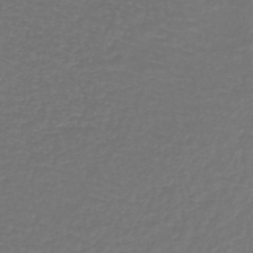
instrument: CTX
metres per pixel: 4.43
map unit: lHb
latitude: -43.8233
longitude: 69.7099
